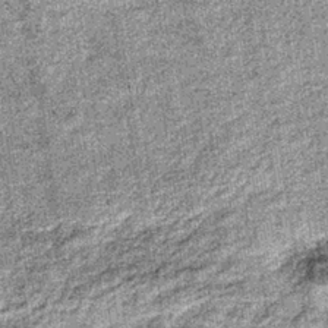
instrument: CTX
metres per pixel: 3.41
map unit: lHb
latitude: -36.7463
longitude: 64.5196
